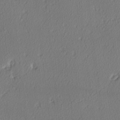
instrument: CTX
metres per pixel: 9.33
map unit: lAvf
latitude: -3.4454
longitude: -108.9513
